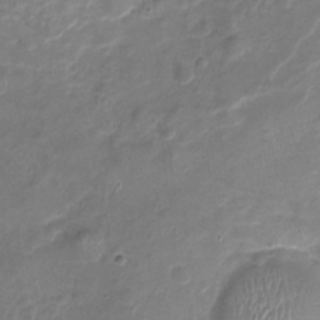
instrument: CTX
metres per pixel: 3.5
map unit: Nhu
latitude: -17.5211
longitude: -56.9324
